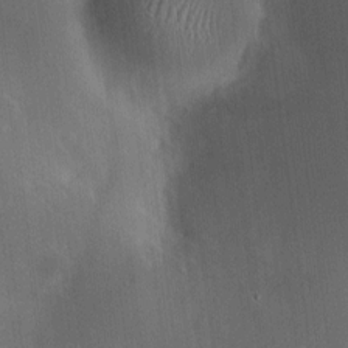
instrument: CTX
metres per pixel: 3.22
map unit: HNhu
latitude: 9.1025
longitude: 13.4266
